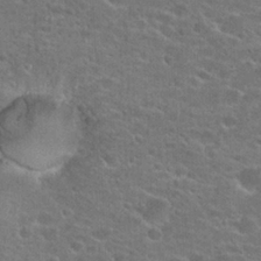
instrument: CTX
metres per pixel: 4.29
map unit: Hto
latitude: 22.4223
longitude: -43.9150
